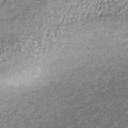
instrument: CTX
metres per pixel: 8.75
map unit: lHb
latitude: -39.2943
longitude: 66.8597
